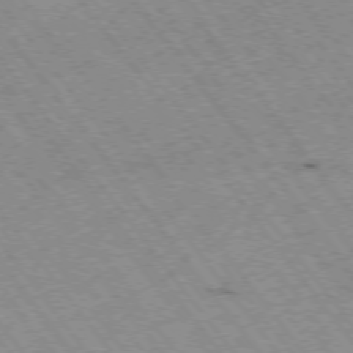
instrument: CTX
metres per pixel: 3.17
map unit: Hpe
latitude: -75.2943
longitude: -18.7057
